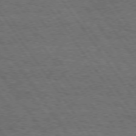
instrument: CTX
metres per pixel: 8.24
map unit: Hpe
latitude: 74.6302
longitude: -151.8205
